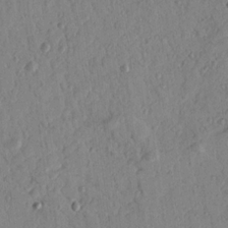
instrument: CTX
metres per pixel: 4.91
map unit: Nhu
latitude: 17.6316
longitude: -78.0255
